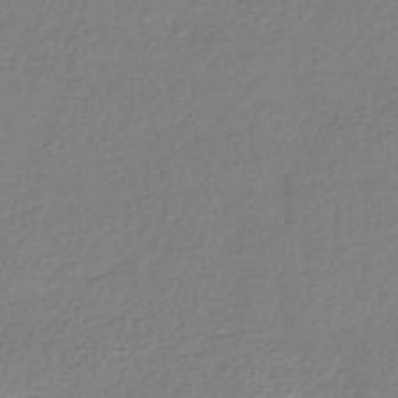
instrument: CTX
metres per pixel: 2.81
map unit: HNhu
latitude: -42.8030
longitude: 97.7856
